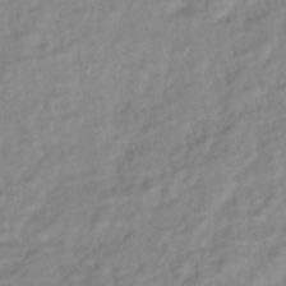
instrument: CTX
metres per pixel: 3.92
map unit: lHb
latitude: -40.0283
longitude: 71.3510
